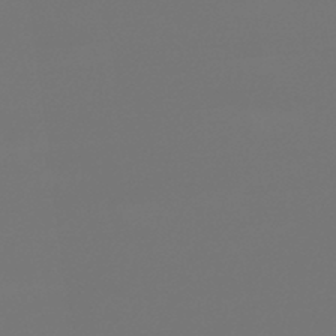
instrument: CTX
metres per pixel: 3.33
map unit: lHb
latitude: -46.3117
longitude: 76.2362
